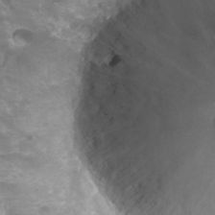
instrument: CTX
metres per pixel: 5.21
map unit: Hto
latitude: 33.7261
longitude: -43.4427
